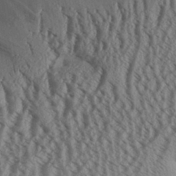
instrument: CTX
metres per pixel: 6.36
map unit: Aa
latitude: 32.2711
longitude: -136.9136
